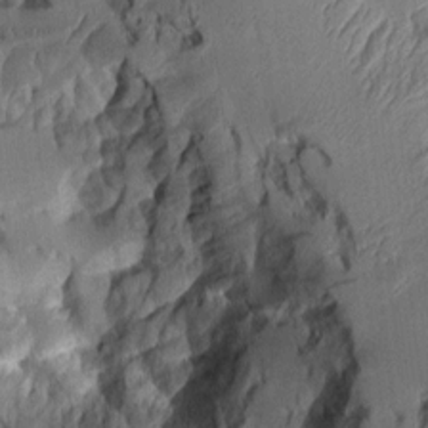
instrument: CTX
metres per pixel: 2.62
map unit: Aa
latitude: 8.0633
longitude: -128.0255
